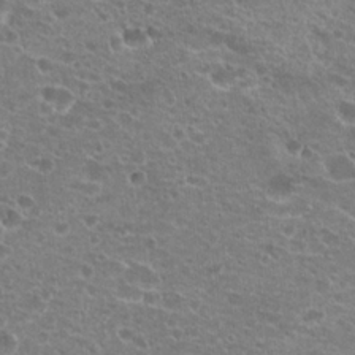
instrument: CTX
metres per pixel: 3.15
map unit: Hto
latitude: 21.1970
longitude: -41.2348
